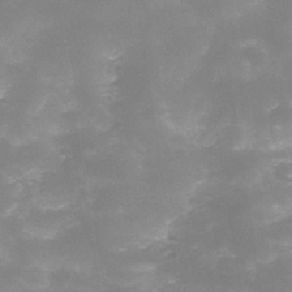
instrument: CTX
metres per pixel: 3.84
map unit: Nhe
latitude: -35.4265
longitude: -145.1970
